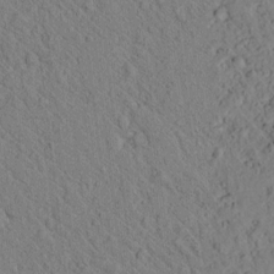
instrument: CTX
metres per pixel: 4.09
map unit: lAvf
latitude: 7.3671
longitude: 160.5574
